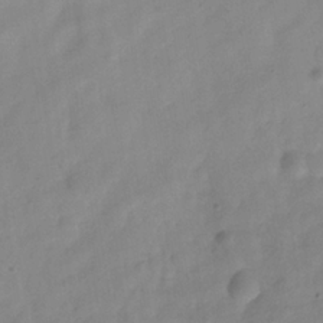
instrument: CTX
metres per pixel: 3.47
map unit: Hve
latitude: -33.1998
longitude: 90.0661
